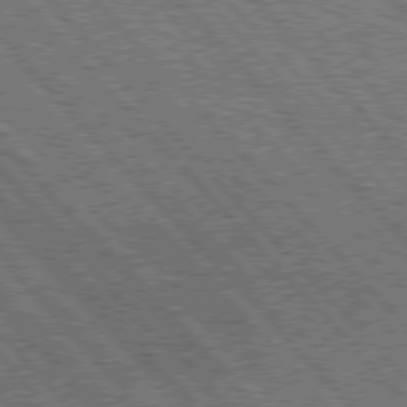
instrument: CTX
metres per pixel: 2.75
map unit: Hpe
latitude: 76.3467
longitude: -169.7639
